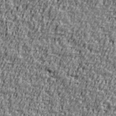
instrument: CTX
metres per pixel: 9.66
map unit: Ave
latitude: 41.1592
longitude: -112.0255
